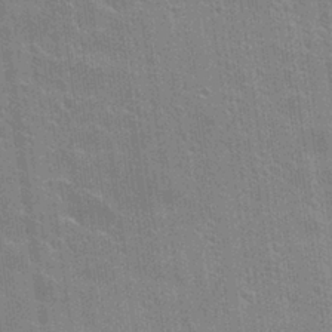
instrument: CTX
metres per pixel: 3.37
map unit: Hto
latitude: 25.8394
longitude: -43.3293
